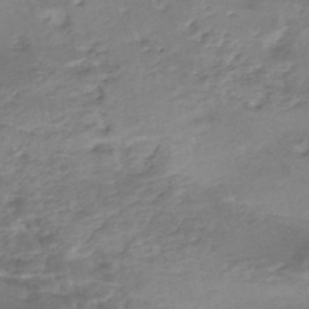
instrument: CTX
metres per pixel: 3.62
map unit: Nhe
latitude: -48.1417
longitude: -171.5749
